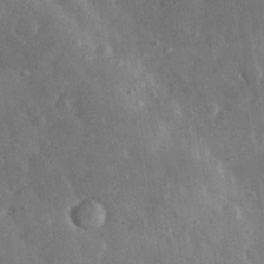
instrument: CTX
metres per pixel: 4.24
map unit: lHvf
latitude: 32.9892
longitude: -86.1955
